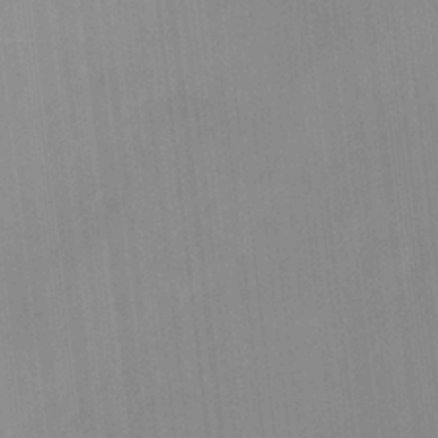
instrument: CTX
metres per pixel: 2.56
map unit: HNhu
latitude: 6.1389
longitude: 11.0487
